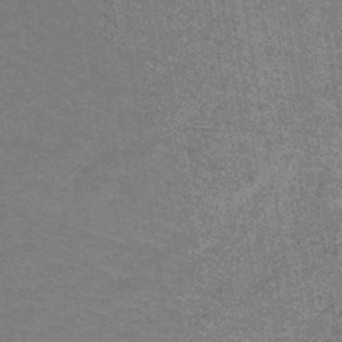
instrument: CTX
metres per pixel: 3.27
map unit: lHb
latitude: -42.9730
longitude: 54.8597
